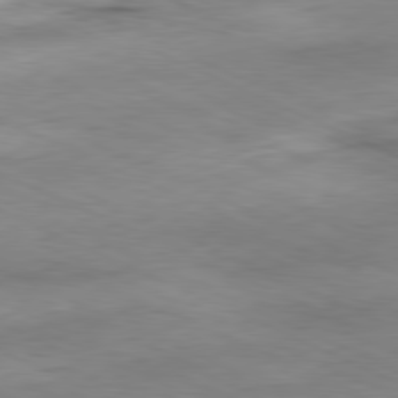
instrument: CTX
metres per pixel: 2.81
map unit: Ap
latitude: -81.4455
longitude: -81.8205
